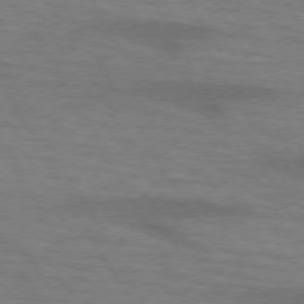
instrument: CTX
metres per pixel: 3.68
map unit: lApd
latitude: 73.2915
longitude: -55.8016
